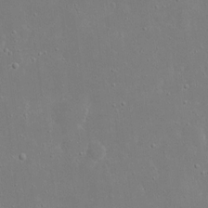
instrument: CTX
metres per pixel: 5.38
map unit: eHh
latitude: 17.2726
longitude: -71.4993
